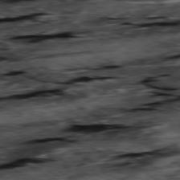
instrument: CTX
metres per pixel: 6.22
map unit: Hpe
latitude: -79.2376
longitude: -20.0633
